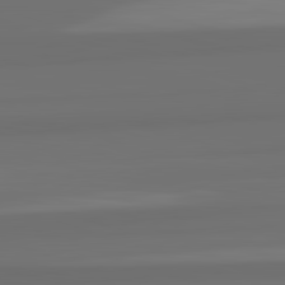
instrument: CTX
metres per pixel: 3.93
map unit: lApd
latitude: 82.8380
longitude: 164.6897
